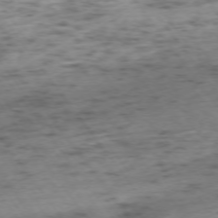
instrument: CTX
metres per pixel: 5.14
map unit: Ap
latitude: -74.2740
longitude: -73.2537
